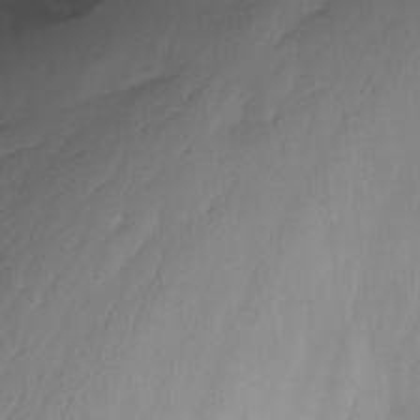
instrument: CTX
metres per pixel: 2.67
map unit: Nhu
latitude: -9.7478
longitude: -77.3481
